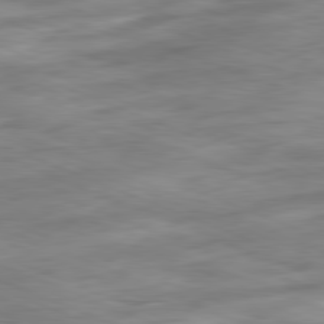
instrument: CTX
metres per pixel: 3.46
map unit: Ap
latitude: -81.9178
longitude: -80.5357
